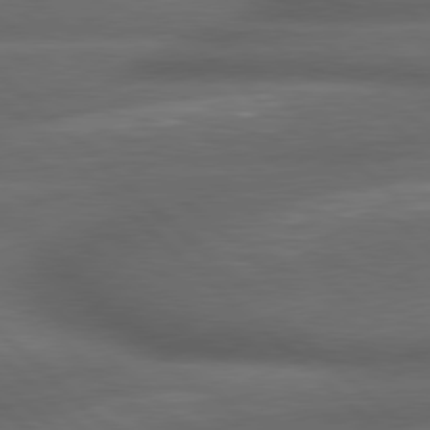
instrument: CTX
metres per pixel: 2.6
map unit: lApd
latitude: 79.1592
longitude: -116.3278
